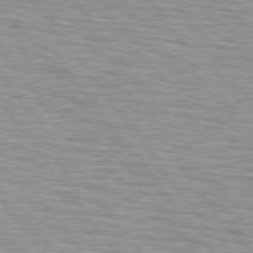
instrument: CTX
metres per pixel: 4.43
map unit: lApd
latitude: 75.0458
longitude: -75.7828
